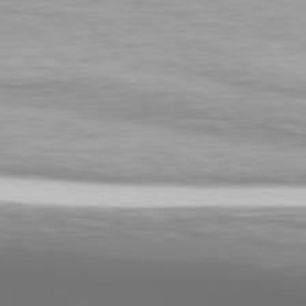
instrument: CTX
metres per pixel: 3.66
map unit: Hpe
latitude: 75.8583
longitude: -128.8569
